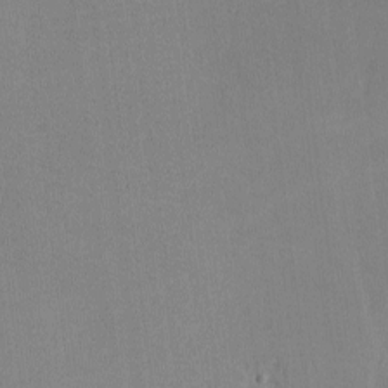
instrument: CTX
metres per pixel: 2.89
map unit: lHvf
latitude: -10.8786
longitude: -100.1578
